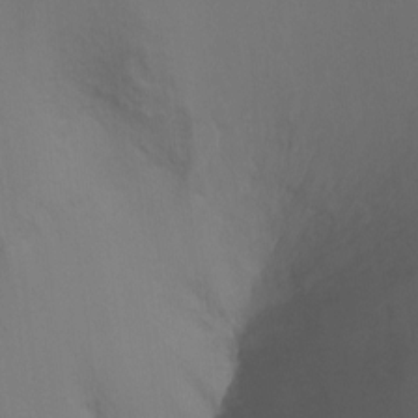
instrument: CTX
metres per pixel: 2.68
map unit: Ht
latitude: -6.7274
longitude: -34.6301
